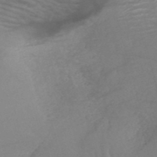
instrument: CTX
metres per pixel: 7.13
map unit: HNb
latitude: -50.3306
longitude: -46.6869
